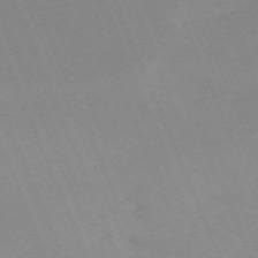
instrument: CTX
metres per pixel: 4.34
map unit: Nhu
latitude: -67.1242
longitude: 38.7841
